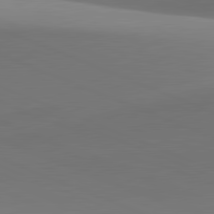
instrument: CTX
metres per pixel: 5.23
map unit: lApd
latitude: 81.8772
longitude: 142.2928
